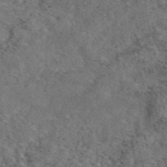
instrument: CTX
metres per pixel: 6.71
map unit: eAb
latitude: 46.2145
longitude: 113.6722
